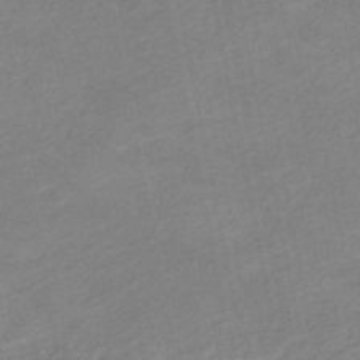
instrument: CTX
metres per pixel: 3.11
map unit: HNb
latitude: -48.7841
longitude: 58.6896
